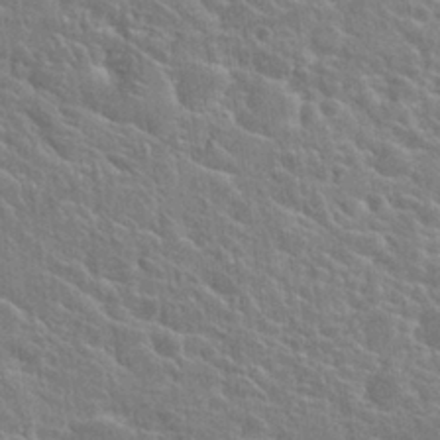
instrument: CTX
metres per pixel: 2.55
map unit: Hto
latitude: 23.4237
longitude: -40.7246
